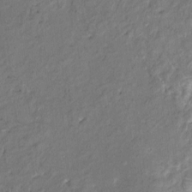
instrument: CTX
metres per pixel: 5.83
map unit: HNhu
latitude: 7.1970
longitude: -3.7638
